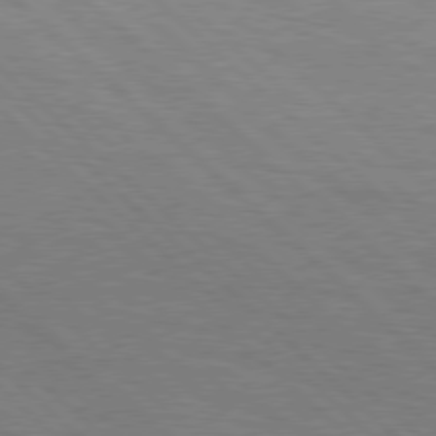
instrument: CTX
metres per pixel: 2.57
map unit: Hpe
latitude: 77.4993
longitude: -155.8583
